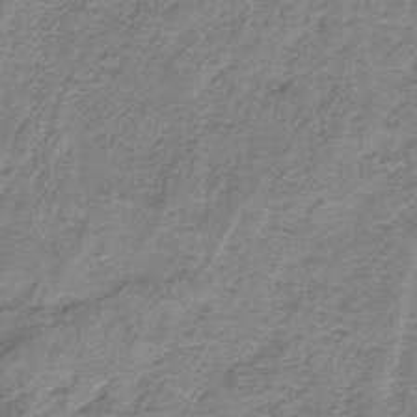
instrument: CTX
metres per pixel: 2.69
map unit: HNb
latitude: -34.9353
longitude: 56.6140
